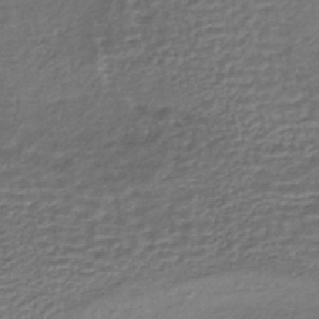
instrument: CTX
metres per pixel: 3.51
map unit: HNhu
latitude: -43.7477
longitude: 103.5399
